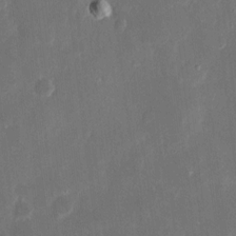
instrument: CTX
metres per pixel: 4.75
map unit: eHh
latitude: 8.5735
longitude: -68.9514
